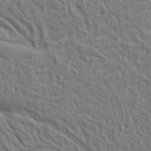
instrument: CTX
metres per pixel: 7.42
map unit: Ave
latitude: 17.2726
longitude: -141.4804
